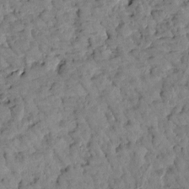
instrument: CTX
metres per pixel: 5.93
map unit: Htu
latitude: 1.9528
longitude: 179.9745
